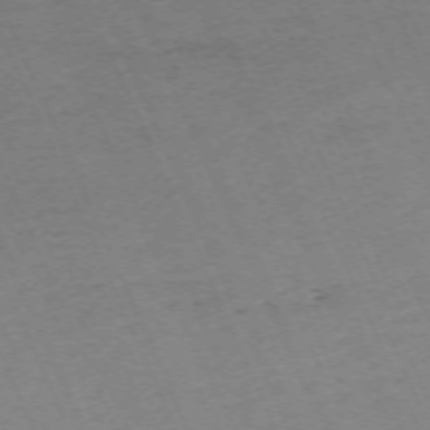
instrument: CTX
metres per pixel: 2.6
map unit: Hpe
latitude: -70.7274
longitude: 12.4818
